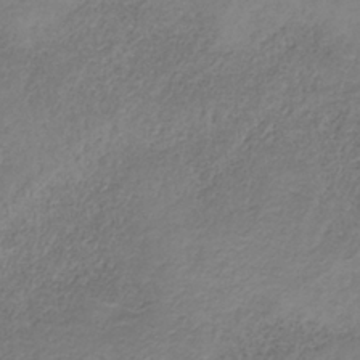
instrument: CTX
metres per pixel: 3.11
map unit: HNb
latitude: -33.3321
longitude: 56.2172
